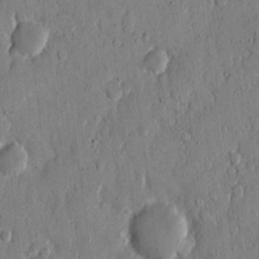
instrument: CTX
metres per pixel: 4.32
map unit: eHh
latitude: 12.2145
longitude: -69.0837
